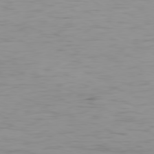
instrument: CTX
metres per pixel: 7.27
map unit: Ap
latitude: -80.2173
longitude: -90.8947
